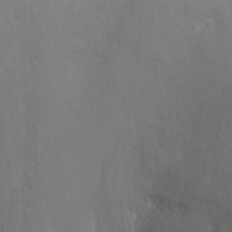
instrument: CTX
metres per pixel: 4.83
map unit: Nhu
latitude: -11.2376
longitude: -37.2159
